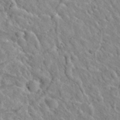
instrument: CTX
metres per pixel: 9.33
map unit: Hto
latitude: 35.6127
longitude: -49.6883
